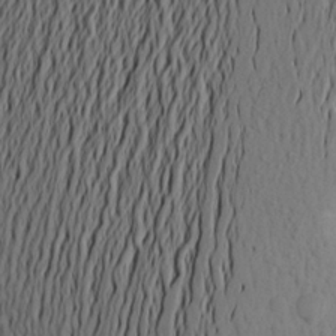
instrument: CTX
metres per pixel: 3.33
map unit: Aa
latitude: 22.1200
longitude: -145.5560
